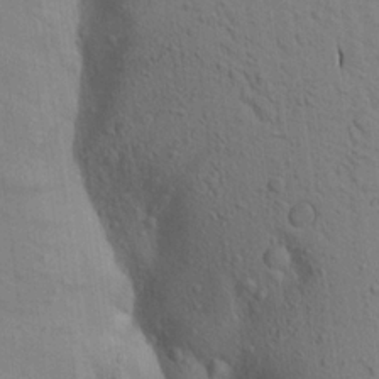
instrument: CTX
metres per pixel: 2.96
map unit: Aa
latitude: 19.0836
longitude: -149.2726
